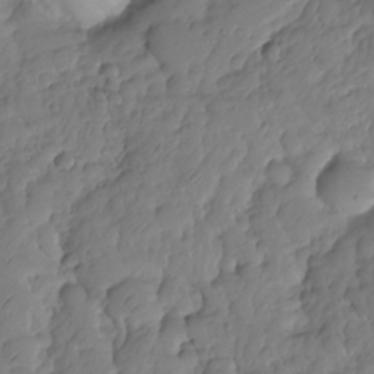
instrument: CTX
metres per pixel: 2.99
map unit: HNhu
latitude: -24.7841
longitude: 49.3699
